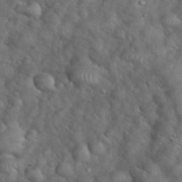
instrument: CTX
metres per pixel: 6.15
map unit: eHh
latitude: 39.2348
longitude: -57.2725
